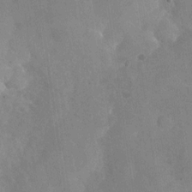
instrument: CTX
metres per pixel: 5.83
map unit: Nhu
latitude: -28.1417
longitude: -58.0822
